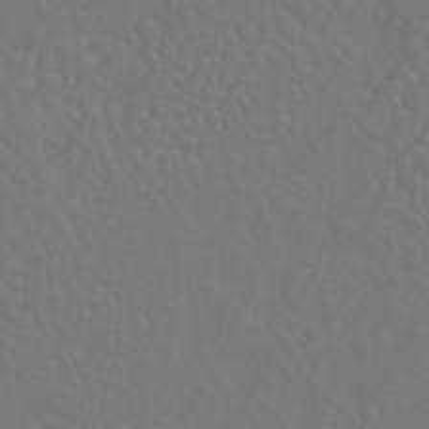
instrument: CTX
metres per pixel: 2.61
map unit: HNhu
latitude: -43.5021
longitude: 94.2550
